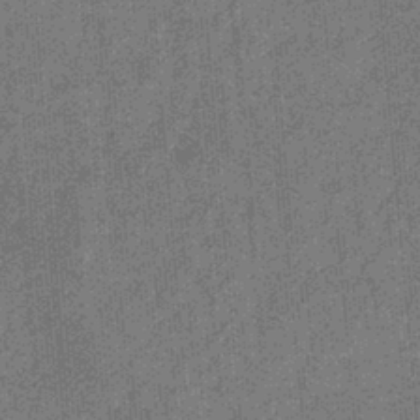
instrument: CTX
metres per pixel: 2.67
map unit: eHb
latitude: -31.9556
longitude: 73.5399
